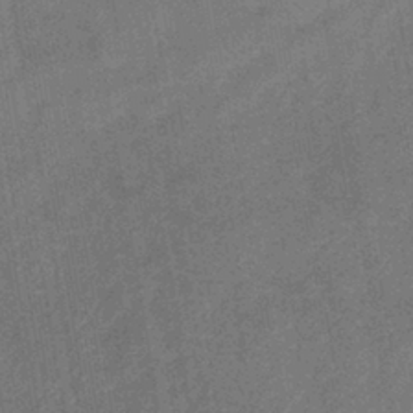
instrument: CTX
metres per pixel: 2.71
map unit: lHb
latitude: -38.4440
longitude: 74.1228
